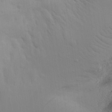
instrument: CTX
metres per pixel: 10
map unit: Aa
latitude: 28.9702
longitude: -144.4223
